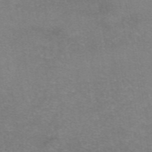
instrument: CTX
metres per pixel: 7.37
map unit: eAb
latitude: 47.0648
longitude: 102.3495
